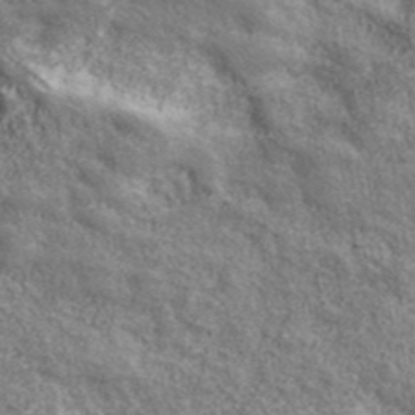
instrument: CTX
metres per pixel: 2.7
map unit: eHh
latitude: 43.6694
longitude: -88.9325
